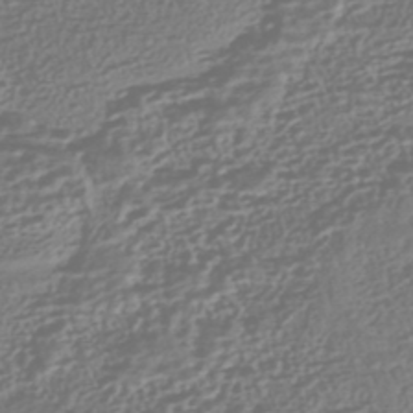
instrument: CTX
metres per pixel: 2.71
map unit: HNhu
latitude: -43.8989
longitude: 100.5762
